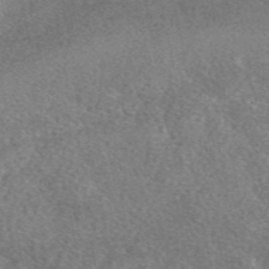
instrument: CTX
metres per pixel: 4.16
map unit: eAb
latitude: 47.9906
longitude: 107.9367
